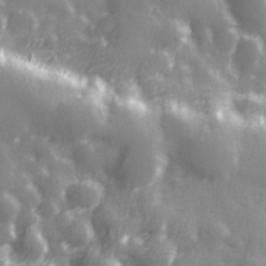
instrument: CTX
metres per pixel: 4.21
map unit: Hve
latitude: 28.3278
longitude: 147.0675
